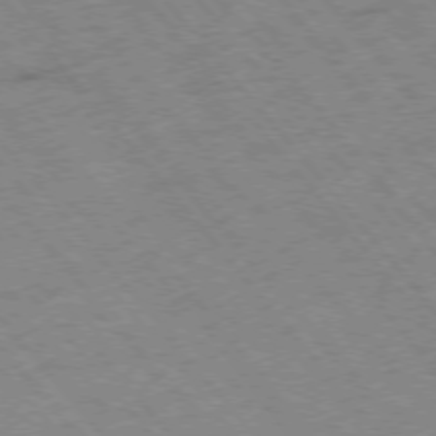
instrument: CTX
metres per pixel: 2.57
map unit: Hpe
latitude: -76.4251
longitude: -10.1767
